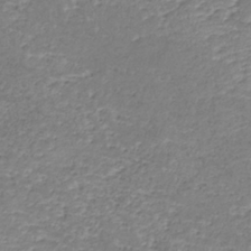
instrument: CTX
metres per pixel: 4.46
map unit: lHb
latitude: -36.1227
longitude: 72.8975
